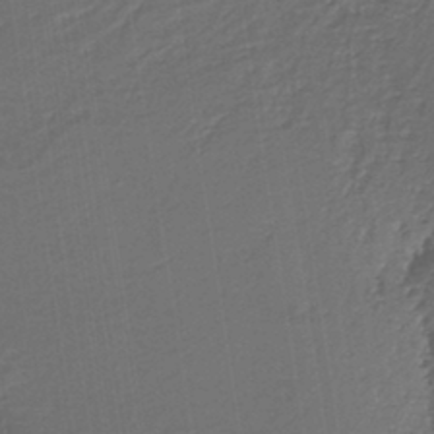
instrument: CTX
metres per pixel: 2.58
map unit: lHb
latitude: -39.9556
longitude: 52.5006
